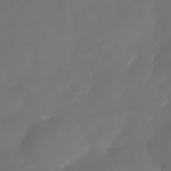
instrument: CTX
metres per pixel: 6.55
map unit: Nhe
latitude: -34.1417
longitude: -145.0080
